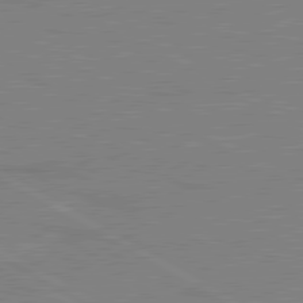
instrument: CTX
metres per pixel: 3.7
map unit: lApd
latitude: 80.3656
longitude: 122.1228
